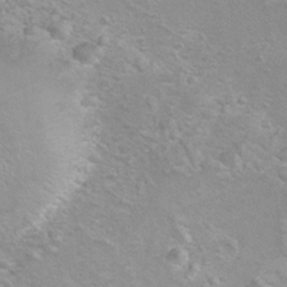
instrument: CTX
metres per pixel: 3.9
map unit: Hto
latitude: 7.9717
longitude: -30.8569
